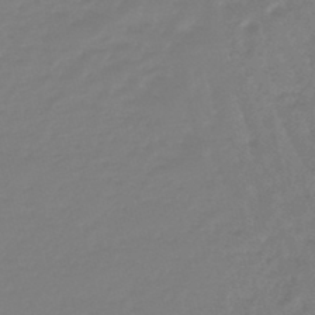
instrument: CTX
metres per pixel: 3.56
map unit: eHb
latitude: -46.1228
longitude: 82.8975
